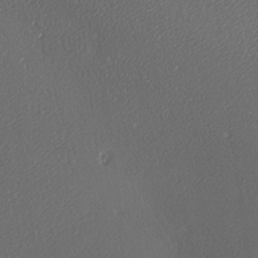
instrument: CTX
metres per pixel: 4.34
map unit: lAa
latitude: -9.8233
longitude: -127.8395
